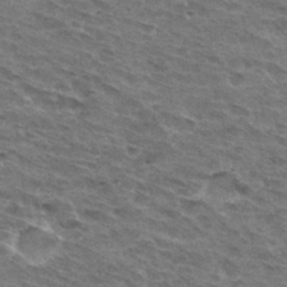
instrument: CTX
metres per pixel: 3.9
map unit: Hto
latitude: 32.4412
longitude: -45.1781
